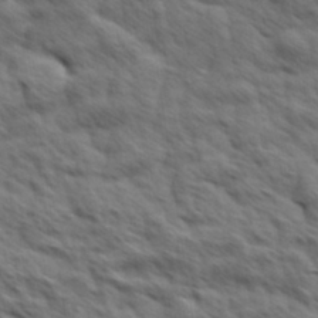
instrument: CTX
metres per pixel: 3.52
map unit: Hve
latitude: 31.6127
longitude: 149.5210
